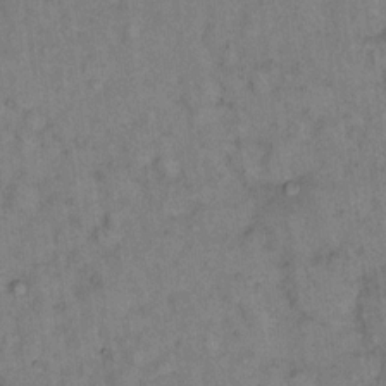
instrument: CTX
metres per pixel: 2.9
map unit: eHh
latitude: 14.9325
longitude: -64.8947
